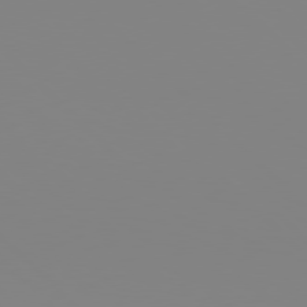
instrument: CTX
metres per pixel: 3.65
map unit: Hpe
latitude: 77.8772
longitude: -161.6505
